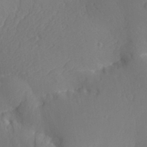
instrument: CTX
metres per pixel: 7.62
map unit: Aa
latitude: 30.4034
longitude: -141.0458
